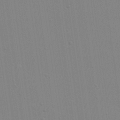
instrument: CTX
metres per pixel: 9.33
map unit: Hve
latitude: 26.2145
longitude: -92.7246
